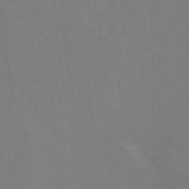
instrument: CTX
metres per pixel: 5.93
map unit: HNhu
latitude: -0.2740
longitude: -2.6112
